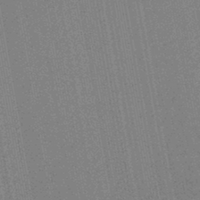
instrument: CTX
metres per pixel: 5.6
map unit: lHb
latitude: -44.8219
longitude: 74.3873
